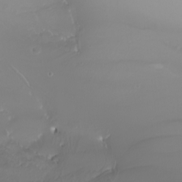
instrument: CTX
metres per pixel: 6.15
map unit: Nhu
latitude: -7.6155
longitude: -93.5182
